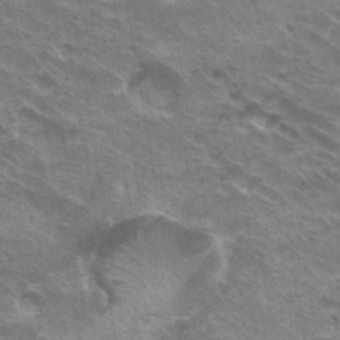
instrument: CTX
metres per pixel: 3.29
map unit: Hto
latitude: 32.4412
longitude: -40.7435
